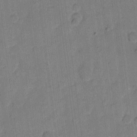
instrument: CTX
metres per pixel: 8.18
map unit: eHh
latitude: 11.0081
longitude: -65.8772
